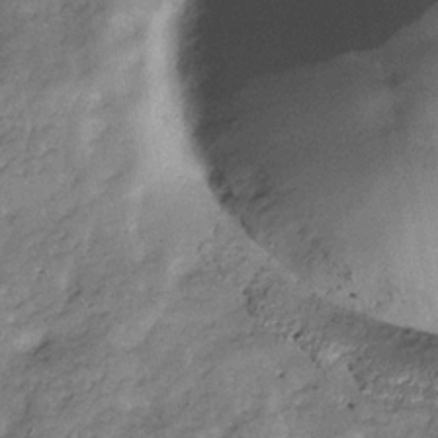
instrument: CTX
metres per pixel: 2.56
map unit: Hve
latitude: -31.8044
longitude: 94.2928
